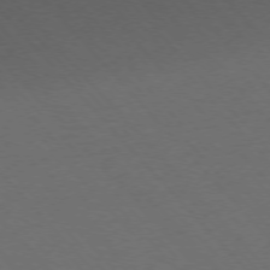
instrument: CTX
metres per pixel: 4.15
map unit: Ap
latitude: -76.8408
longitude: -86.3845
